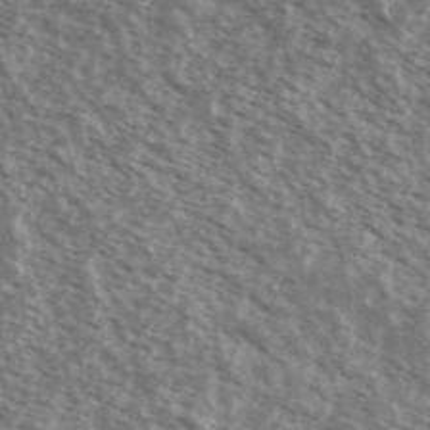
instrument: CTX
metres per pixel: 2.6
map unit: Ave
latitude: 38.6301
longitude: -111.1403
